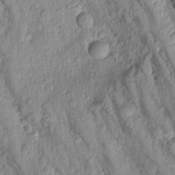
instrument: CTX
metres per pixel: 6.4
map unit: Aa
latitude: 17.5560
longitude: -146.4979
